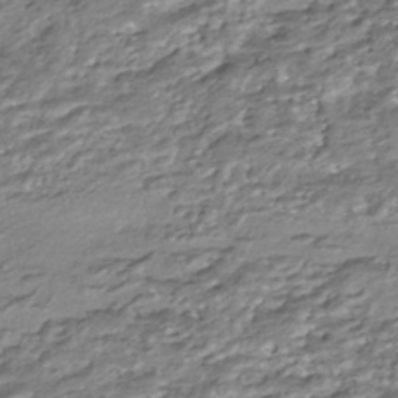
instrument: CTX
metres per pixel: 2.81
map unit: HNhu
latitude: -44.5574
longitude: 97.7289
